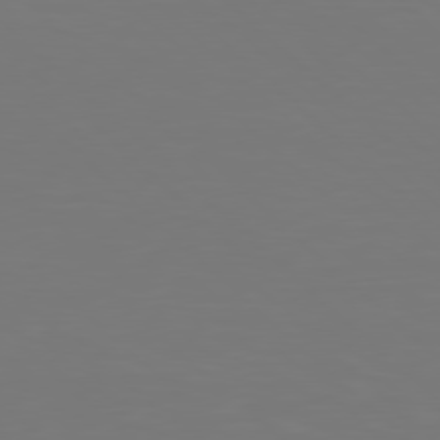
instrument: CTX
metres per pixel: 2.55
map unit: Hpe
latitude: 78.1956
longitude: -171.4615
